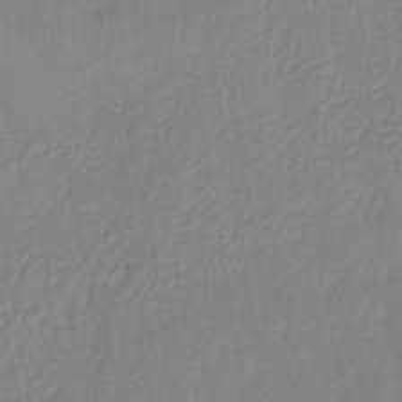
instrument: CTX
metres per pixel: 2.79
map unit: lHb
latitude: -44.1606
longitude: 64.5574
